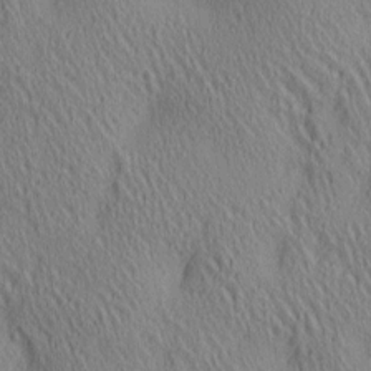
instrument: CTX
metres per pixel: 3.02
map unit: lAa
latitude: 4.9325
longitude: -117.2915
